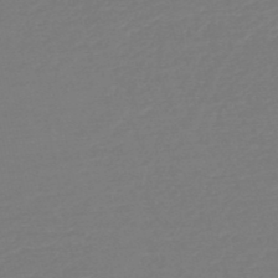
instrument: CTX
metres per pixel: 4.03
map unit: HNb
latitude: -49.8234
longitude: -43.8394
